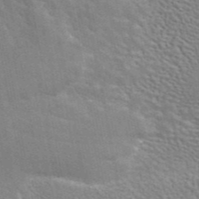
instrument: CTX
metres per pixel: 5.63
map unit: ANa
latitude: 45.2726
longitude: 30.5007
